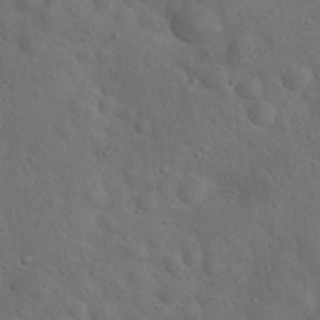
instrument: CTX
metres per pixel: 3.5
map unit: Hto
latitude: 18.0633
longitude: -53.2915
